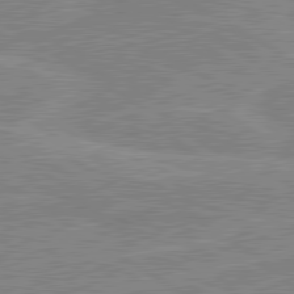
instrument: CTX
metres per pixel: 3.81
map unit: lApd
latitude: 80.6113
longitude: 123.6722
